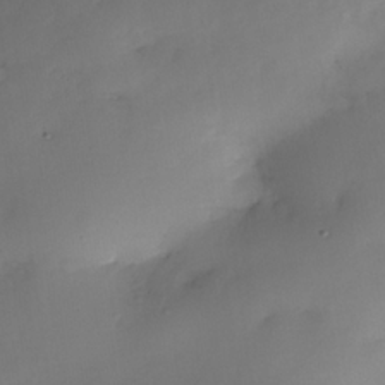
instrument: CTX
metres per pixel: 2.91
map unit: Nhe
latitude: -35.1620
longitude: -144.3656
